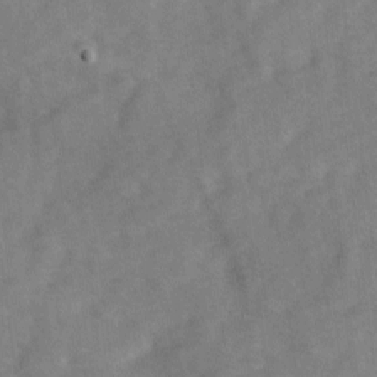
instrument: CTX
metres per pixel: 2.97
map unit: Ave
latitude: 1.0080
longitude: -111.7072
